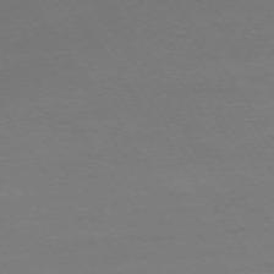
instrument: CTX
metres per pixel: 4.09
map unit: Ap
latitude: -73.8233
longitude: -83.8583
